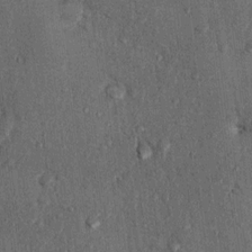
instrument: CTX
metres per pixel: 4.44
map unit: Nhu
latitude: 5.7449
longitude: -23.1025
